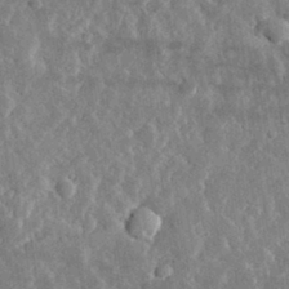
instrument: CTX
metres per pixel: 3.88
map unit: lHvf
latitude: 32.1011
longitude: -89.9717
